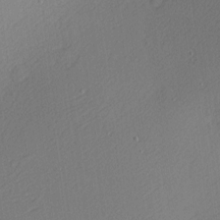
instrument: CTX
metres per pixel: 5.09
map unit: Nhu
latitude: 0.7813
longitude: -77.1592
